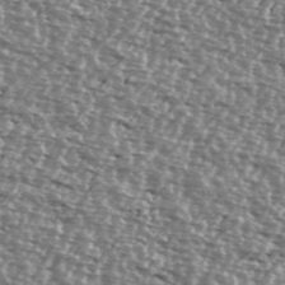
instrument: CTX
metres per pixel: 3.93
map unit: Ave
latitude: 38.3278
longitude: -112.2711
